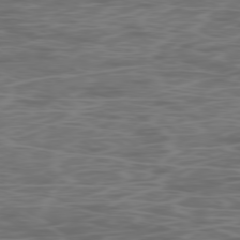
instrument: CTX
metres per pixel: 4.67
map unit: Ap
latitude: -78.7841
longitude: -75.3482
